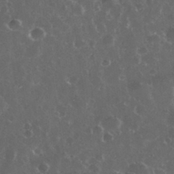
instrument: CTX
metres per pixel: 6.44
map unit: eHh
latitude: 34.1388
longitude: -61.3670
